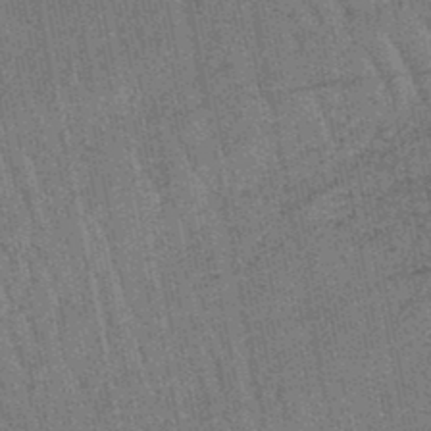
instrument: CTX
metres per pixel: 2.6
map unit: lHb
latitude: -47.6344
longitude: 75.9178
